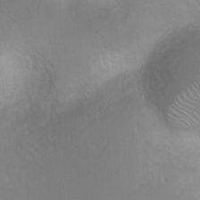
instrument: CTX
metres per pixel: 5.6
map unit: Nhu
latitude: 2.3845
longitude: -24.4790
